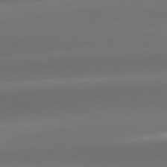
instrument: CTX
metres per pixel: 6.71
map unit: lApd
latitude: 81.9717
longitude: -160.9513
